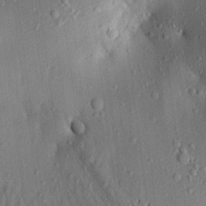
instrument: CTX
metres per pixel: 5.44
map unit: Aa
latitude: 20.7813
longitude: -147.9151
